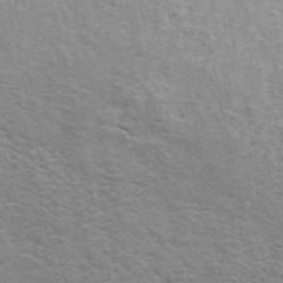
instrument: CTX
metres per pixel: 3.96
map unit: ANa
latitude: 49.2915
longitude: -73.7261
